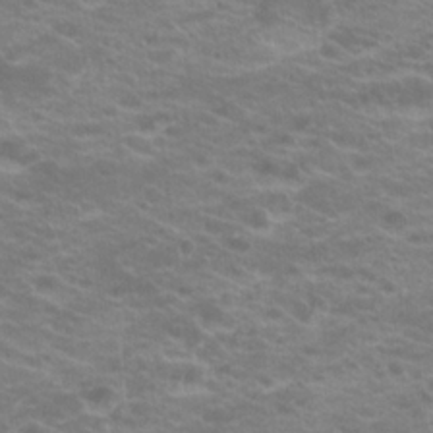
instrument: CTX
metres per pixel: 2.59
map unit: Hto
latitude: 20.8947
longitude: -37.3104
